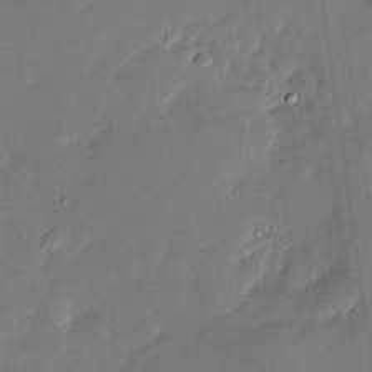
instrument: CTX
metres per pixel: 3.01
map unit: Nhu
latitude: -28.5952
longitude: -75.3293
